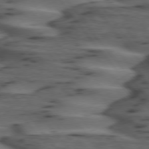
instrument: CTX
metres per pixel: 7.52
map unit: lApd
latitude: 74.9136
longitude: -70.9325
